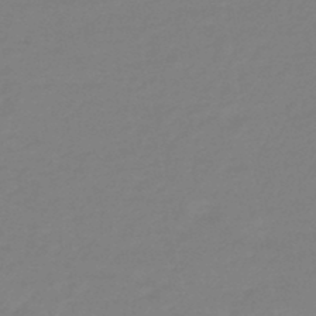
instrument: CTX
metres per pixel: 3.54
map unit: eHb
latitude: -45.9745
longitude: 88.3684
